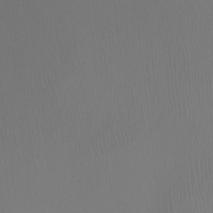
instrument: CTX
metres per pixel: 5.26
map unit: Ht
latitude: -1.8612
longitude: -17.8961
